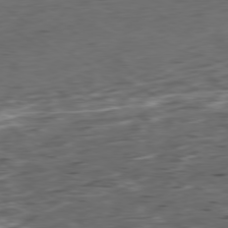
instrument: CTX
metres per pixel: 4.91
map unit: Ap
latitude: -79.2187
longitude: -58.8191
